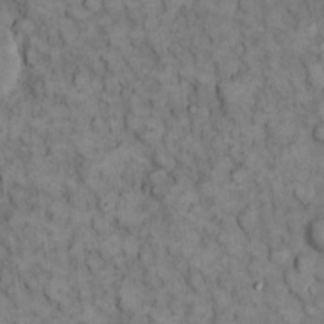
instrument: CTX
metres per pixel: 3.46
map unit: eHh
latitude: 12.7058
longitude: -64.6868
